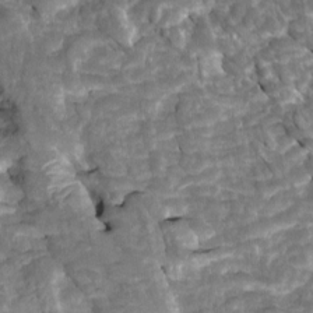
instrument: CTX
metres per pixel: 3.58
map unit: Htu
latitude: 1.2726
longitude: 142.4629
